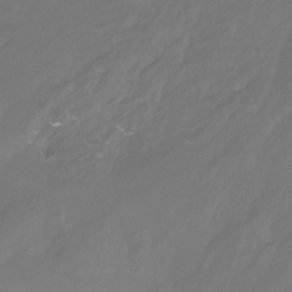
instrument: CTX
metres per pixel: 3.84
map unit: Htu
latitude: -14.8975
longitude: -46.1389
